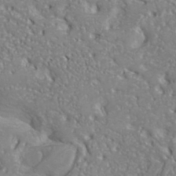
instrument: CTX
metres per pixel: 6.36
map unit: Hve
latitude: 32.6490
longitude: 148.7464
